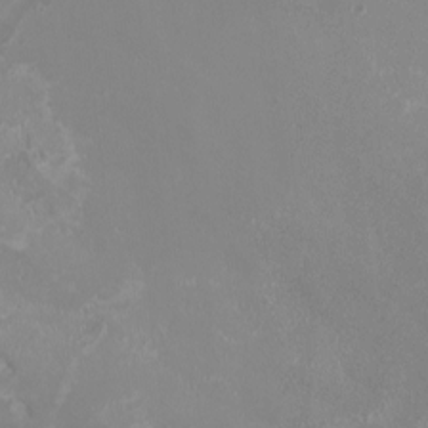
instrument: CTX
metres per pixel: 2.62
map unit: HNhu
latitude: -2.6329
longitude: -6.6490
